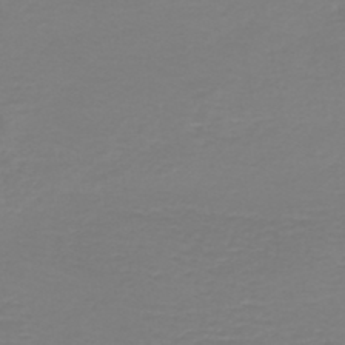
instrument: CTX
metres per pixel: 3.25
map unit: HNb
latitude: -45.9367
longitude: 54.0283
